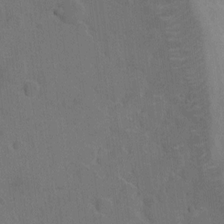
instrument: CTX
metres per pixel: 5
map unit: eHh
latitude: 7.4237
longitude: -62.9325
